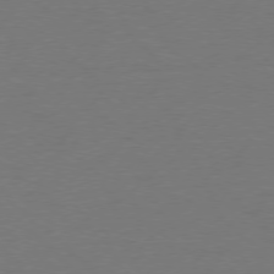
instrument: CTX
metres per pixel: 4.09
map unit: Ap
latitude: -78.1039
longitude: -57.8772
